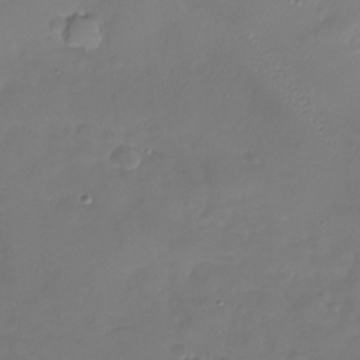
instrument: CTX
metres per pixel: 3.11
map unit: Nhu
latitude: -27.8611
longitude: -58.5357
